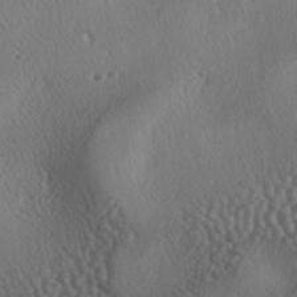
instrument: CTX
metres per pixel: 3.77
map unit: lAa
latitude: -4.0283
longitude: -124.5924
